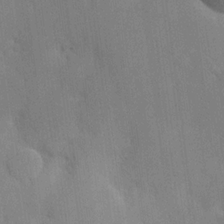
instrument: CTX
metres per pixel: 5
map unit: Hve
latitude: 18.1200
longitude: 151.1053
